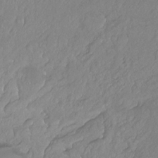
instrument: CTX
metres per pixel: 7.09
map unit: Hto
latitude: -14.4629
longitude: -43.6127
